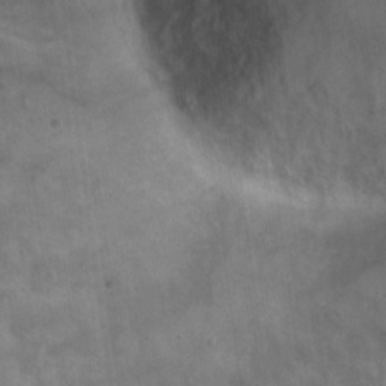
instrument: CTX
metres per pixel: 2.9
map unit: Nhu
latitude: 19.3292
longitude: -30.2523
